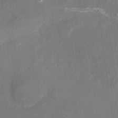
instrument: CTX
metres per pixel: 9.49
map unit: Nhu
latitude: -26.3873
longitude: -57.2159
